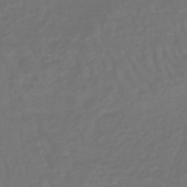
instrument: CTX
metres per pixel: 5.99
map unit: lHb
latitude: -43.1053
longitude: 65.3510
